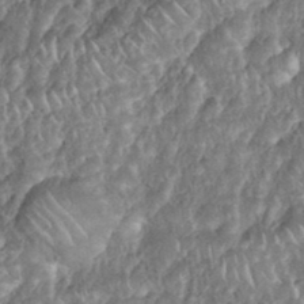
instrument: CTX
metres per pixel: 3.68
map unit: eHh
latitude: 38.3278
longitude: -58.2523
